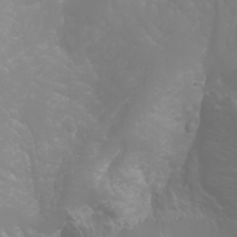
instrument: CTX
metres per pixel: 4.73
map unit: Htu
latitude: -0.6708
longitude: -75.5938
